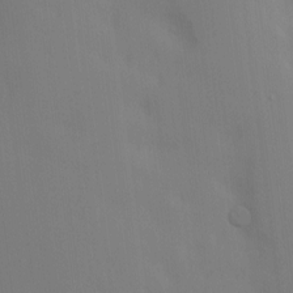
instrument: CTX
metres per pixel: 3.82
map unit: Nve
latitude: -7.6722
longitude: 175.4643
